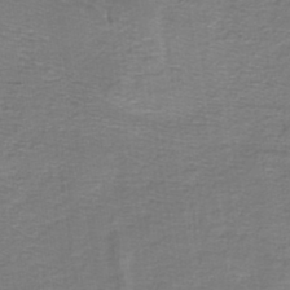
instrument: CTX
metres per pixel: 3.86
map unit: lHb
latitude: -41.2754
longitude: 55.1242
